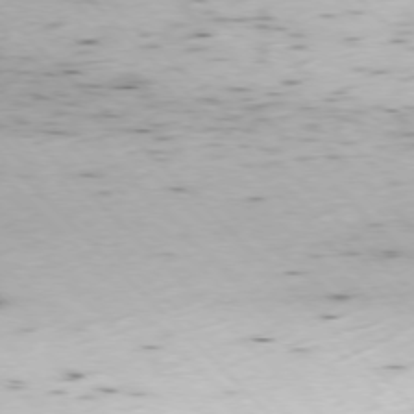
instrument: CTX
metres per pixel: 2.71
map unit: Ap
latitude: -77.1998
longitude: -61.1592
